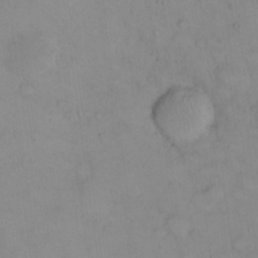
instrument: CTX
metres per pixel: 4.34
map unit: Nhu
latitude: 23.6883
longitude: -62.9136
